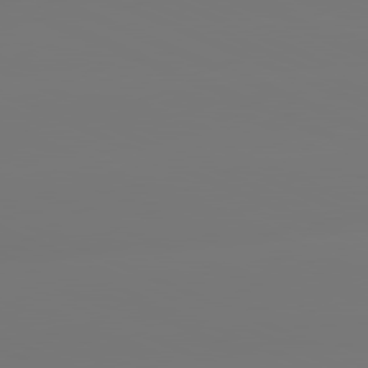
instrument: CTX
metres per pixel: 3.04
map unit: lApd
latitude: 81.4426
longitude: -150.0633
